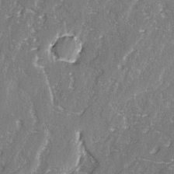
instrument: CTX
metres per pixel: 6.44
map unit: lAvf
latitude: -2.9352
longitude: -107.8205
